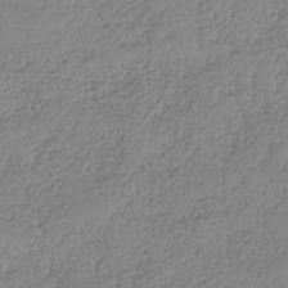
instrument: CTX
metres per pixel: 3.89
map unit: HNhu
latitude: -37.2376
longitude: 32.7652
